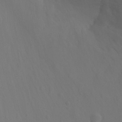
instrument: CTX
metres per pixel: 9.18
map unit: Ht
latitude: -3.4265
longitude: -24.8946
